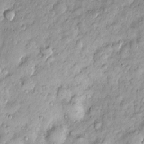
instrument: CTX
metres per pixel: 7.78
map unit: Htu
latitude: -5.1620
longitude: 159.2754
